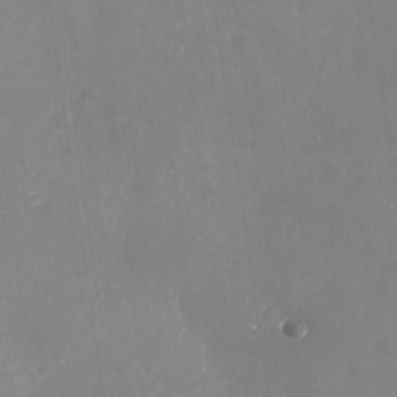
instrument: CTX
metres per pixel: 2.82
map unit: Nhu
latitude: -29.6533
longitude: -78.4223
